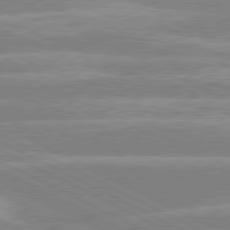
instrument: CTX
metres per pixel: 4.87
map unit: lApd
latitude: 80.5546
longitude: -125.7449
